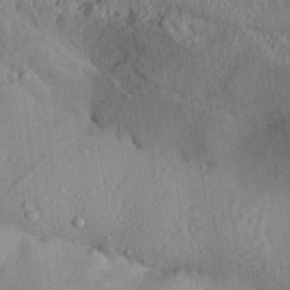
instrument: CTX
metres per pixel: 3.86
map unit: Aa
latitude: 30.2523
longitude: -133.1214
